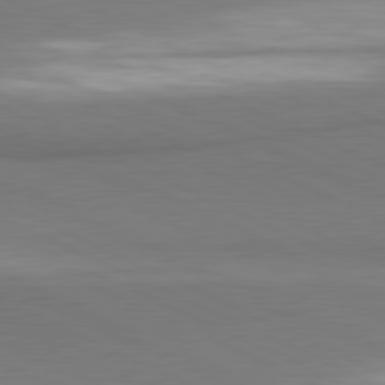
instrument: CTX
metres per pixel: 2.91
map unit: lApd
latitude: 81.3859
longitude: 161.7100
